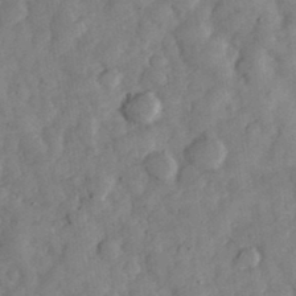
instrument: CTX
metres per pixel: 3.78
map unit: eHh
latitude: 34.7813
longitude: -69.4427
